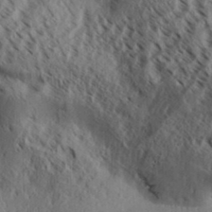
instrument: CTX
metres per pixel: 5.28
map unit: Aa
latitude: 30.8947
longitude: -139.9150
